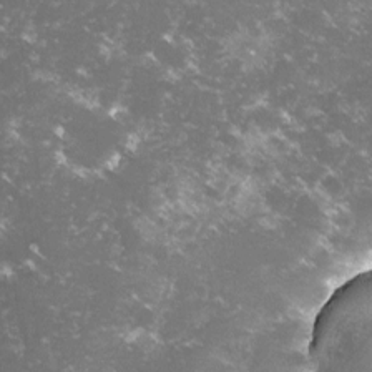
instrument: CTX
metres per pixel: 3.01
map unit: lHvf
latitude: -15.5399
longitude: -99.8961
